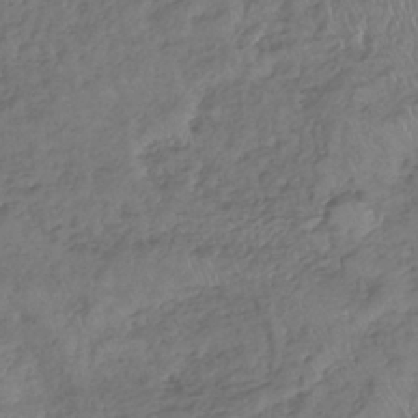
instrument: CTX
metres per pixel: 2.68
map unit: lHb
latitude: -37.4076
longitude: 68.2928
